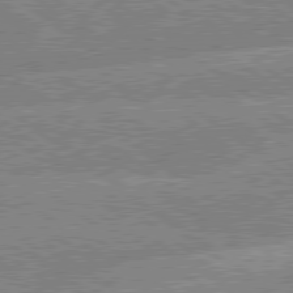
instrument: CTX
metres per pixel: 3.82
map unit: lApd
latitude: 79.4238
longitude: -156.4978
